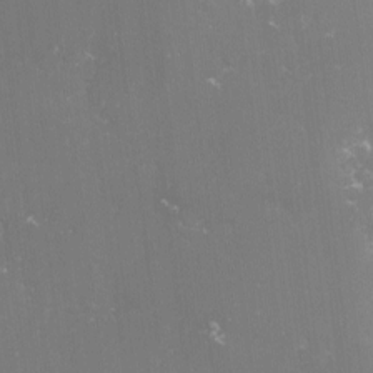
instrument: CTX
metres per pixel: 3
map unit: lHvf
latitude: -15.2187
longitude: -101.1214
